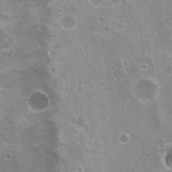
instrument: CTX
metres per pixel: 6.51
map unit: Nhu
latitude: 20.7624
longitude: -31.7072
